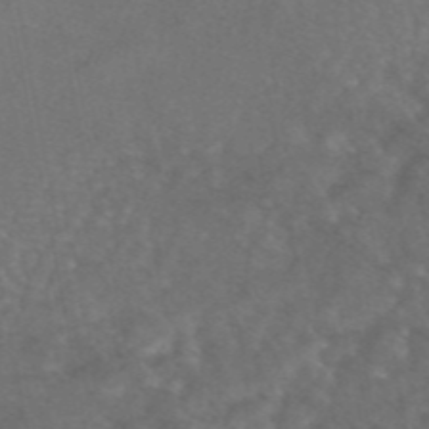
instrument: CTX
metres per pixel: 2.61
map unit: eAb
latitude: 46.7624
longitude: 115.0108
